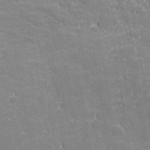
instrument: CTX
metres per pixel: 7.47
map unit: lHvf
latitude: 27.3293
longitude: 143.5210
